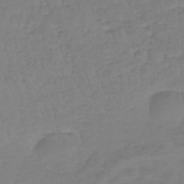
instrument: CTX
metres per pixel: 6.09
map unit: lHb
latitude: -40.4251
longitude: 67.9745
